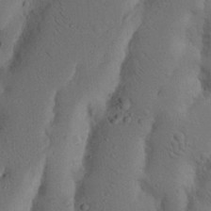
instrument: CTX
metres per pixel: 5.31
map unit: Nhu
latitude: 19.6882
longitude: -75.7261
